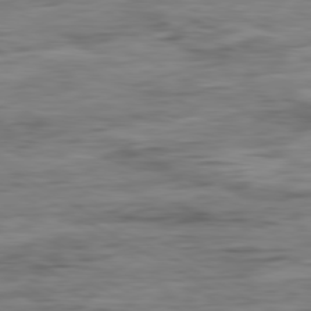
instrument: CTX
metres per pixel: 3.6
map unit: Ap
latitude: -80.9920
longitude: -97.2915
